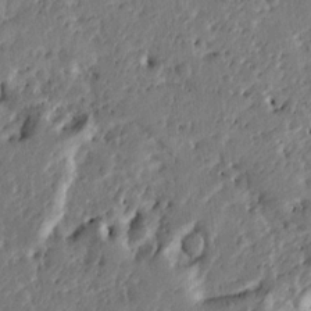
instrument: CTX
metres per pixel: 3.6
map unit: Ht
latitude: 9.2915
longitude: -77.6694
